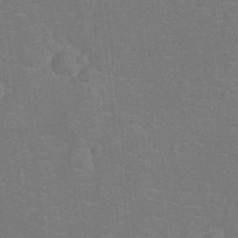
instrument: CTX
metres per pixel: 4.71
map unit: Ht
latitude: -12.2173
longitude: -25.2159
